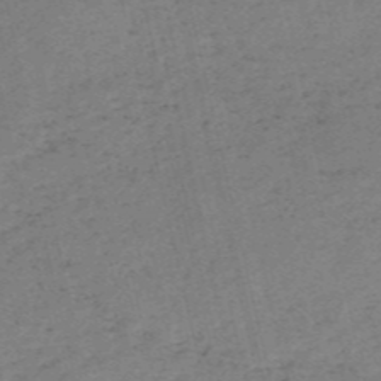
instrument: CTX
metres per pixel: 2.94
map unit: HNb
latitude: -55.4266
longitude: -43.1592
